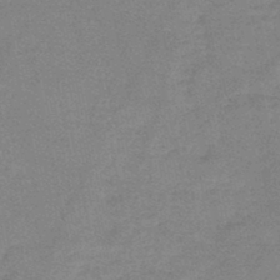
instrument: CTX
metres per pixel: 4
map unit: HNb
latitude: -46.0661
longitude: -36.3467
